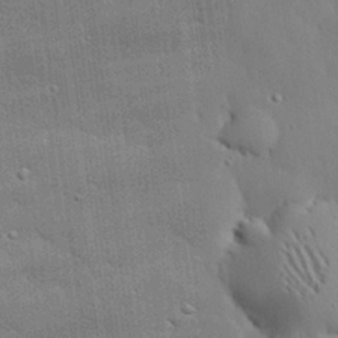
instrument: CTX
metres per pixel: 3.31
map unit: eHh
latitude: 29.7449
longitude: -82.7624
